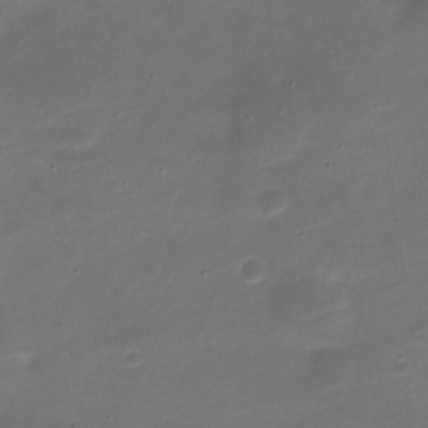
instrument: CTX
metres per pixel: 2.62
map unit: Nve
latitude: -21.6344
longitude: 105.3698
